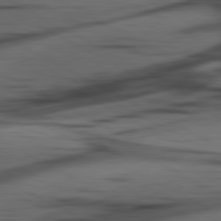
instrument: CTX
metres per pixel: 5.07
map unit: lApd
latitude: 80.7624
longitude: -85.3293
